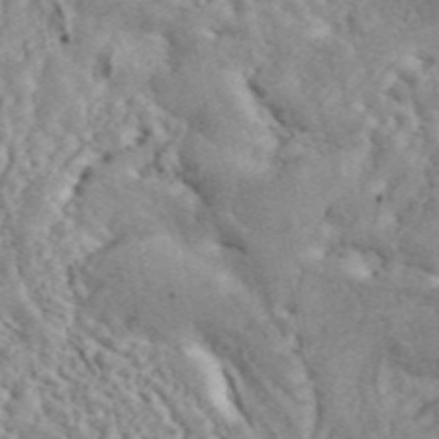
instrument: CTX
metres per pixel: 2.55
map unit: ANa
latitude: 45.5560
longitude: 27.3320
